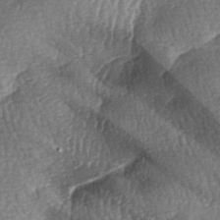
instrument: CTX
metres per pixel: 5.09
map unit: lAa
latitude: -7.4832
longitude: -127.9528
